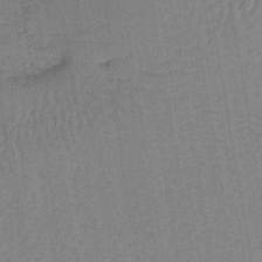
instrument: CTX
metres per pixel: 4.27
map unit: lHb
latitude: -42.2361
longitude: 62.8030
